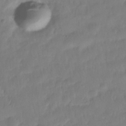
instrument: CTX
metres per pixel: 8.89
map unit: Nhe
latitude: -36.8597
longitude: -179.0270
